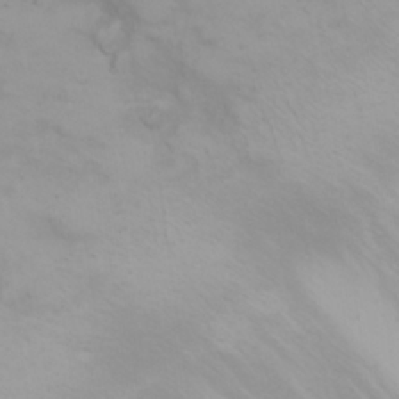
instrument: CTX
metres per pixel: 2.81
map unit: eHh
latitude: 25.3859
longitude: -64.4223
